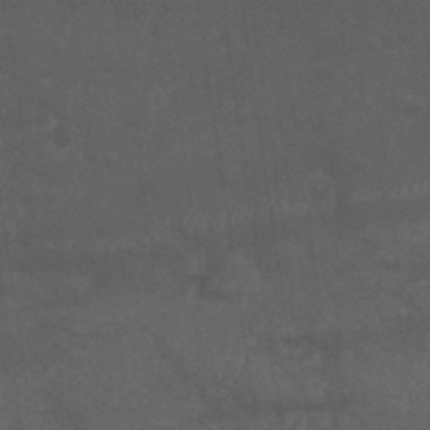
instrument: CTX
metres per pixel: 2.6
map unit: Nhu
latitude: 26.0822
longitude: -62.4412
